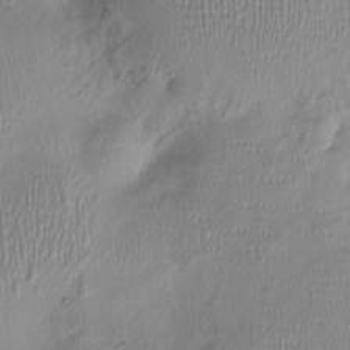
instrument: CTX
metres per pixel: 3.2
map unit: Nhu
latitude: -0.6519
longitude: -14.6680
